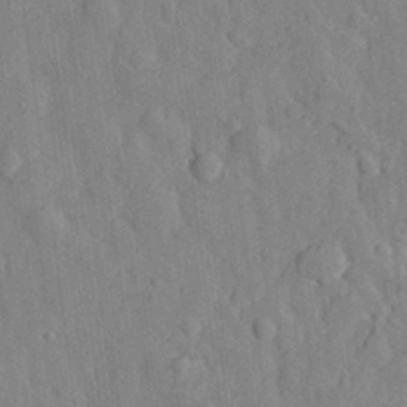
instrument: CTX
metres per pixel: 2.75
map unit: eHh
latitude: 29.2726
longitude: -77.0269
